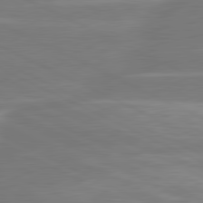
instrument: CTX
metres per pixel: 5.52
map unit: lApd
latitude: 81.2915
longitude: -135.0080
